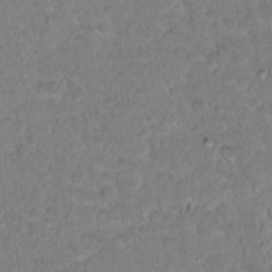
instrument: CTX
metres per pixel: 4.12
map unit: Hto
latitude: 17.1025
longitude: -34.9135
